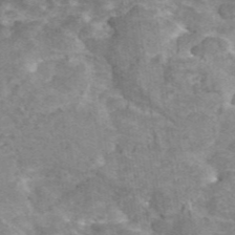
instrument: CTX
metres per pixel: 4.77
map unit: eAb
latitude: 44.7624
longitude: 105.5210
